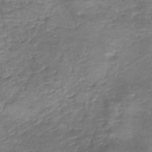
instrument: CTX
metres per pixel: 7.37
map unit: Nhe
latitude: -48.2173
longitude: -171.7450
